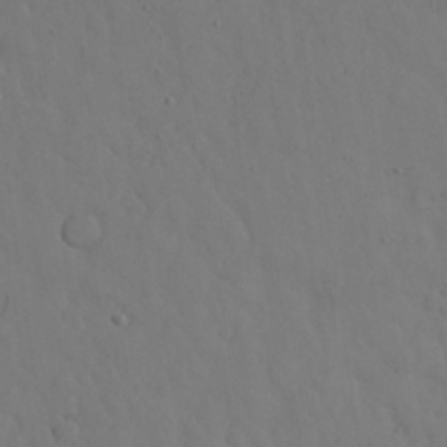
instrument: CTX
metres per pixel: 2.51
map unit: Nhu
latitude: 25.8016
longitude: -72.3846
